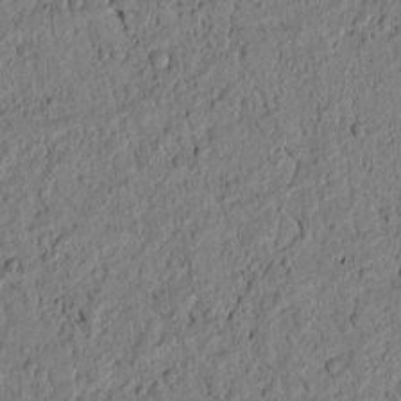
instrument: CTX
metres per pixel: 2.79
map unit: lAvf
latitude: 5.9150
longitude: 164.0094
